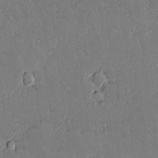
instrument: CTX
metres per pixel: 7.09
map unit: lAvf
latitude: 14.8569
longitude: -127.4238
